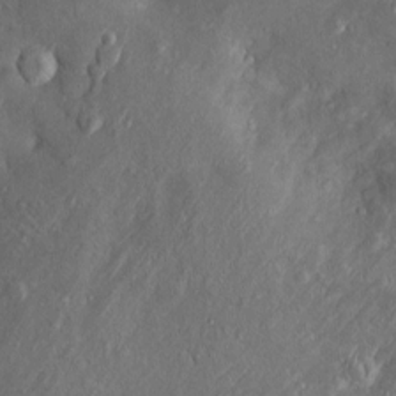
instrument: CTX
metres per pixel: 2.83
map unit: Htu
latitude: -6.8219
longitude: 158.1417
